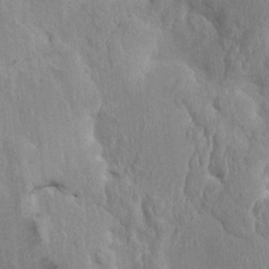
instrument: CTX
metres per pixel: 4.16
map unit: HNhu
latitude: 4.9325
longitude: -6.5735
